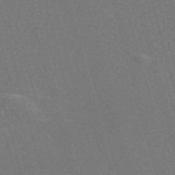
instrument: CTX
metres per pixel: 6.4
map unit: Nve
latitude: -58.4440
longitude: 62.7463
